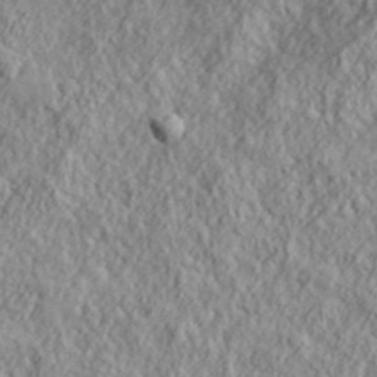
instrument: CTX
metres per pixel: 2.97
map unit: lHvf
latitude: 38.9891
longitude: -89.9717
